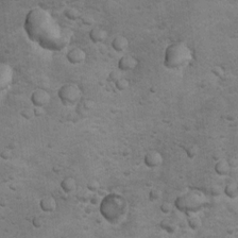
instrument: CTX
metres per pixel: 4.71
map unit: Nhu
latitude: 10.0255
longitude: -23.5749
